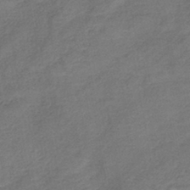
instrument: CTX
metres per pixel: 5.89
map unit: lHb
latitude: -42.4628
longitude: 79.8422
